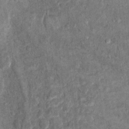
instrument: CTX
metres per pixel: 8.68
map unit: Hto
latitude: 10.7435
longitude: -37.2348
